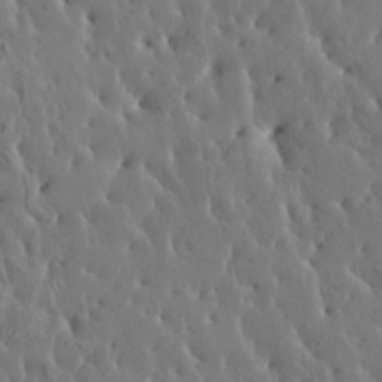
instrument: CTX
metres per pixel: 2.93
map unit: HNhu
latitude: 6.2522
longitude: -0.6490
